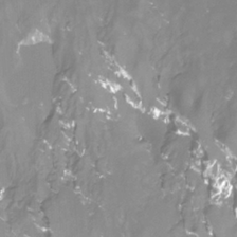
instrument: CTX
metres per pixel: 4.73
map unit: Htu
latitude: -12.6330
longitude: -47.1026
